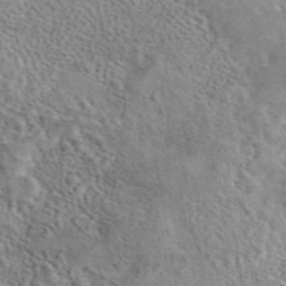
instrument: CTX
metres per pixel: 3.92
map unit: eAb
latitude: 44.3467
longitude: 114.1606
